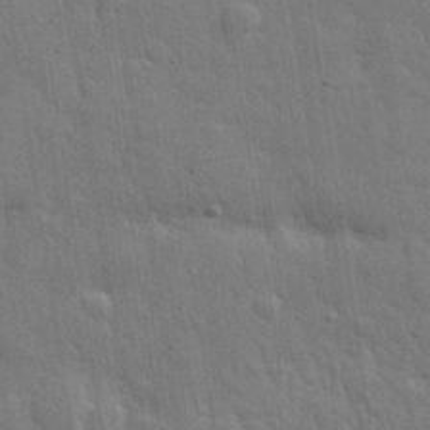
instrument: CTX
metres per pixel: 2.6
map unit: eHh
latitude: 31.4427
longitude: -78.8758
